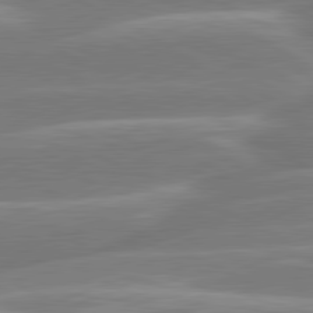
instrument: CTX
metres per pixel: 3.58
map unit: lApd
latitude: 81.0458
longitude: -128.6679
